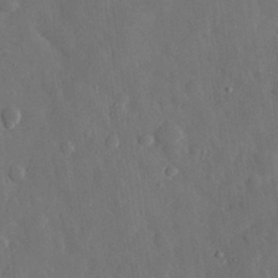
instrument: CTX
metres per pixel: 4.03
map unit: eHh
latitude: 31.0648
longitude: -78.2901
